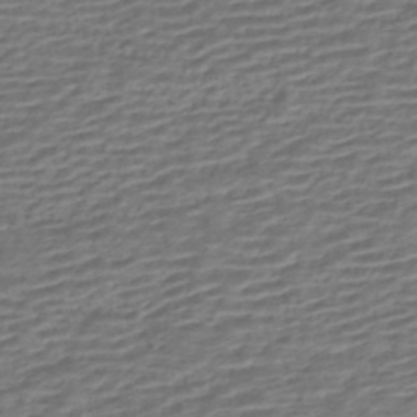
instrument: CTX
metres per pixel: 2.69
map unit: HNhu
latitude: -43.4265
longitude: 104.8597
